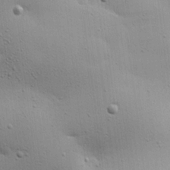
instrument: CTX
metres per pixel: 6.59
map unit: Aa
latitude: 18.1200
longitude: -141.6882
